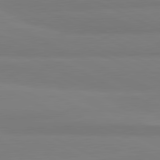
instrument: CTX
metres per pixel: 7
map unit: lApd
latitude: 81.6694
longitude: 179.3320
